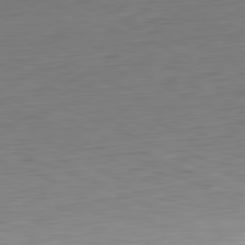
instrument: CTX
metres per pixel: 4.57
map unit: Ap
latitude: -81.7667
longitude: -76.1389
